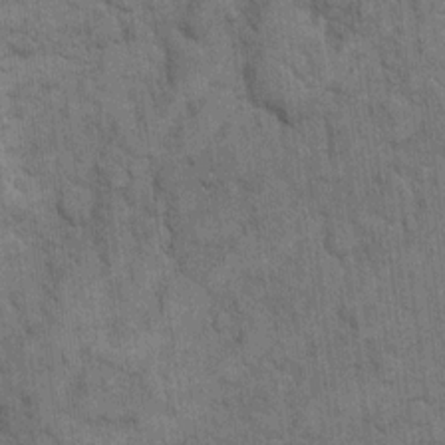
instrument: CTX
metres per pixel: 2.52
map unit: eHh
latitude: 11.9906
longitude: -65.2915
